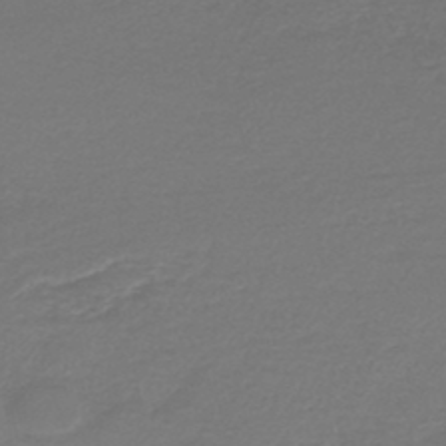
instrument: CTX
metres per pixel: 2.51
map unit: HNb
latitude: -47.2754
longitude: 53.0108
